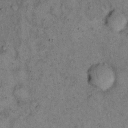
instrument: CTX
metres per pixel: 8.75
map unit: eHh
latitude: 15.9528
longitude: -62.3656
